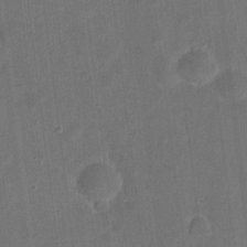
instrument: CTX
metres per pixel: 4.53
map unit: eHh
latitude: 21.9717
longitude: -63.0459
